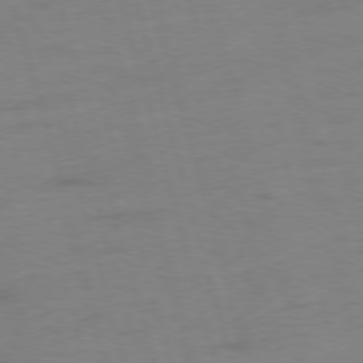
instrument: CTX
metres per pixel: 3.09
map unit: Ap
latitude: -75.8801
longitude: -74.0633
